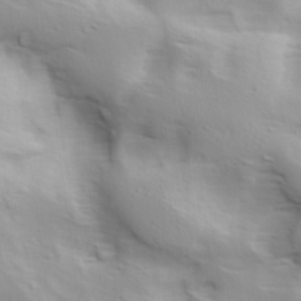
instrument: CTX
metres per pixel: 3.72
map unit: lAa
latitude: 18.8947
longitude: -138.0633
